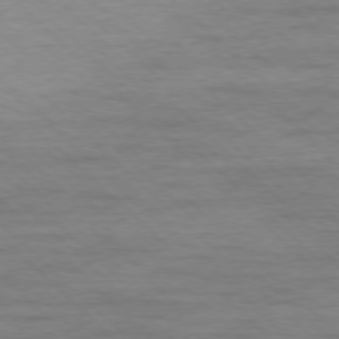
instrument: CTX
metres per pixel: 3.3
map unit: Ap
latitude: -77.5021
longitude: -94.1956
